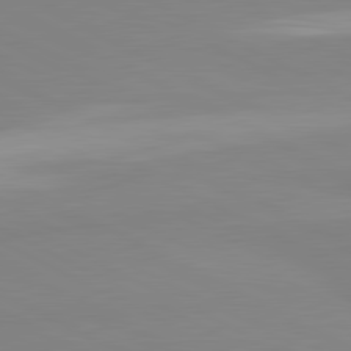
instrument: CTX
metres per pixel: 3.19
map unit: lApd
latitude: 81.1592
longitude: 179.6910
